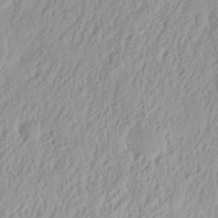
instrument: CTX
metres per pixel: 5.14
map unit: eHh
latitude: 14.4223
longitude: -72.6680
